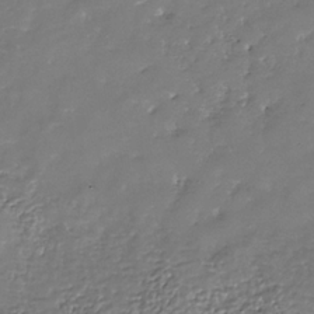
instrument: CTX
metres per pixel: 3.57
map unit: Nhe
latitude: -35.5021
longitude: -87.2915
